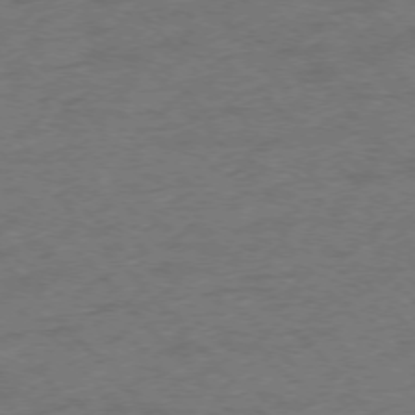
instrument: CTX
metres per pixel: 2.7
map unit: Ap
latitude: -75.9556
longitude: -80.4601
